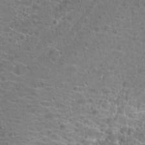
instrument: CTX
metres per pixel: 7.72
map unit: Hto
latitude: 19.5182
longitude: -41.4237
